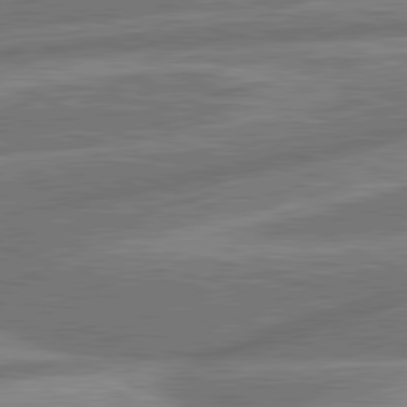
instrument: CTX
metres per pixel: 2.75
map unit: lApd
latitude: 81.0647
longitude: -166.8947
